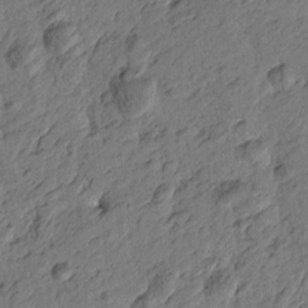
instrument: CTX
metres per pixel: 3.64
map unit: Htu
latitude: -2.4628
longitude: -179.0459
